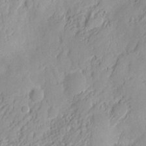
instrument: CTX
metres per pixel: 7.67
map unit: Nhu
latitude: 13.0459
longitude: -73.6127
